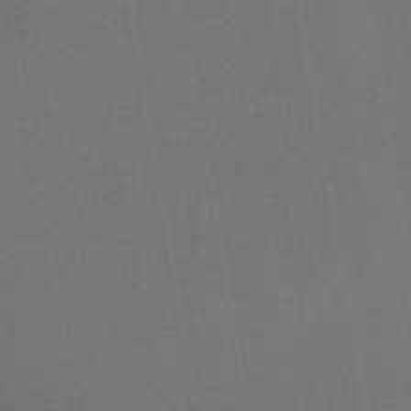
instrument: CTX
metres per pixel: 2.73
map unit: lHb
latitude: -42.5195
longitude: 73.9745
